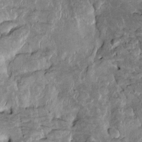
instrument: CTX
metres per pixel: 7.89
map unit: Htu
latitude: -1.7289
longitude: 149.5777
